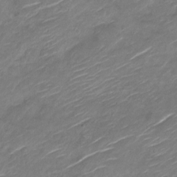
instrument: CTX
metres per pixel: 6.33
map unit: Nve
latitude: -18.4440
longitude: 107.5210
